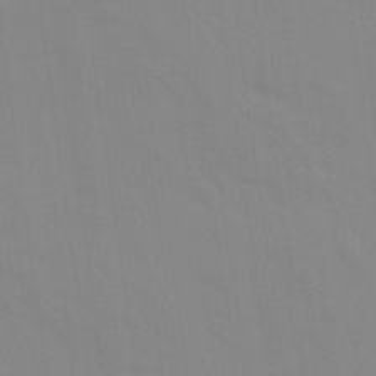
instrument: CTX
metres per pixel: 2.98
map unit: Ave
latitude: 21.8584
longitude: -134.4223
